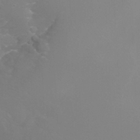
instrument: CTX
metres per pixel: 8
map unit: Nhu
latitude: -8.3873
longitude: -73.7261
